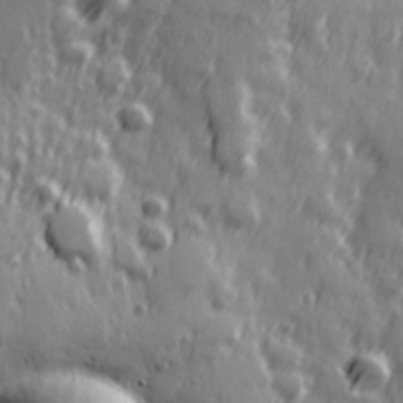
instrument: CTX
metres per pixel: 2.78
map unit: Hve
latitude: 25.9906
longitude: 146.4629
